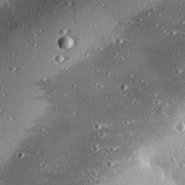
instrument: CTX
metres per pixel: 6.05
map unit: eHh
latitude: 23.7827
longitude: -90.1767
